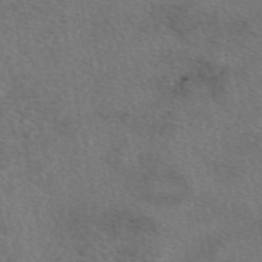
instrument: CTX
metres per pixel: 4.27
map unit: eAb
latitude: 49.7639
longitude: 110.6896
